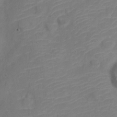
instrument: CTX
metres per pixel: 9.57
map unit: Nve
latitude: -21.4265
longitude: 106.1039
